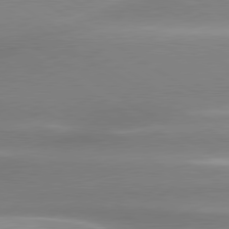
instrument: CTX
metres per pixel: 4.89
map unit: lApd
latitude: 80.1389
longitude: -137.2348
